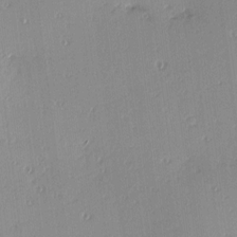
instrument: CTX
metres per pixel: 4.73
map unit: Hve
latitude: 13.3860
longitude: -90.5168
